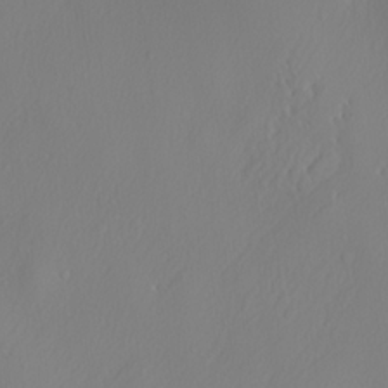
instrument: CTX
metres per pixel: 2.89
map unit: lHvf
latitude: 22.7624
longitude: 141.6155
